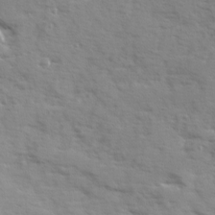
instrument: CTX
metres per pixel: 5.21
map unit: Ave
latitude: 12.6491
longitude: -101.9339
